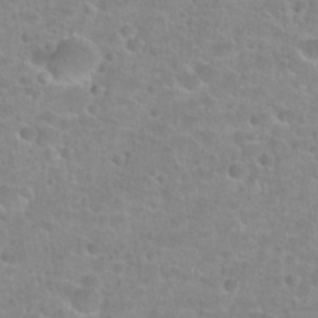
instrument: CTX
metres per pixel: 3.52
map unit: Hto
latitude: 24.8946
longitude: -48.3467
